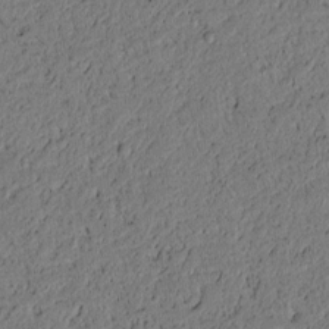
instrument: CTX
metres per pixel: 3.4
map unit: lAvf
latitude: 4.2333
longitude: 167.4265
